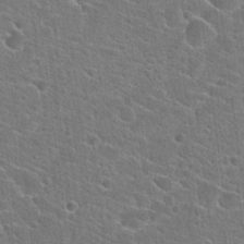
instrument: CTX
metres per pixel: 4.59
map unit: Hto
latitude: 23.3671
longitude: -44.7057
